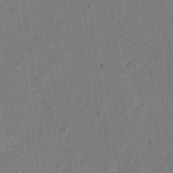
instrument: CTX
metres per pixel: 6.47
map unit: eHh
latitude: 5.9528
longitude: -66.7057
